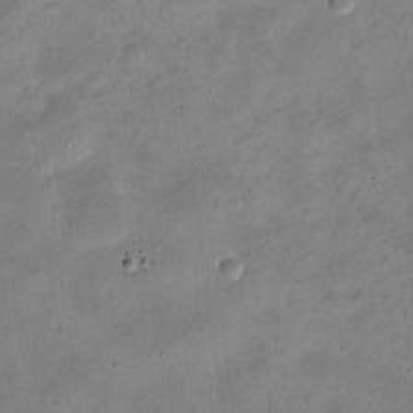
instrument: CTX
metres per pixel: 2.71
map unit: Nve
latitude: -24.0283
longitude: 106.4251
